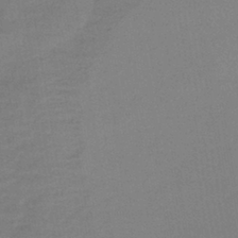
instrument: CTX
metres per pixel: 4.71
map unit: lHb
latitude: -39.3699
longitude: 69.4454
